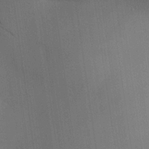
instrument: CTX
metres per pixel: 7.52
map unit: Aa
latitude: 26.5357
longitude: -138.0255
